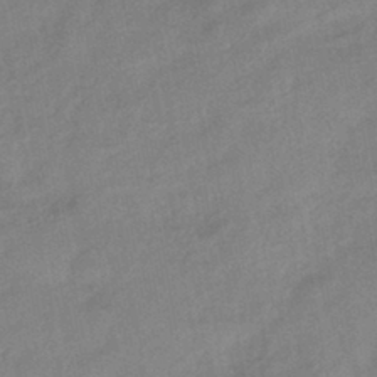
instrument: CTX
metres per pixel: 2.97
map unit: eHb
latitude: -41.6533
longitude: 83.9367
